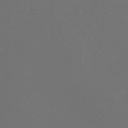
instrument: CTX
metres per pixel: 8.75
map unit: Nhu
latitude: -41.2943
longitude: -83.5371
